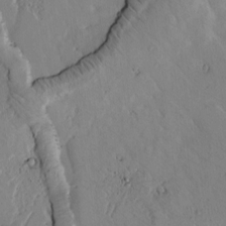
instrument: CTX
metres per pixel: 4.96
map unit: Htu
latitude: -3.6343
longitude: 170.0094
